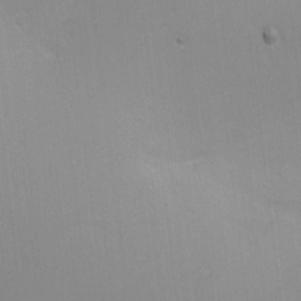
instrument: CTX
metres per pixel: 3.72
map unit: Nhu
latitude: -6.9919
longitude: -80.3656
